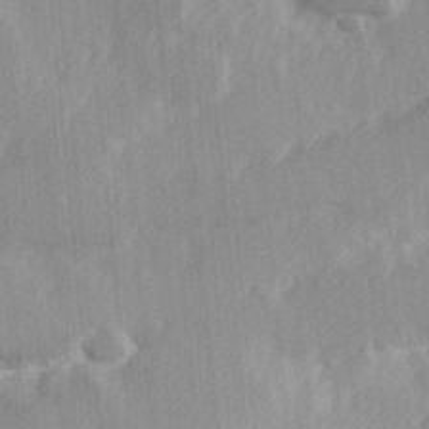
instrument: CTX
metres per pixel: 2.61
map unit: Hve
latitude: 31.2348
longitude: 148.9731
